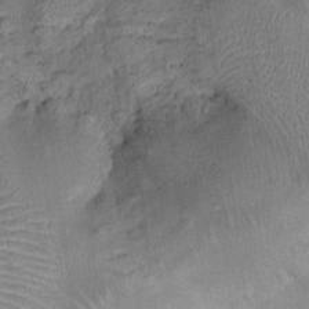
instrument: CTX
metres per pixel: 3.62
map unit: Ht
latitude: 14.0822
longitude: -40.6490
